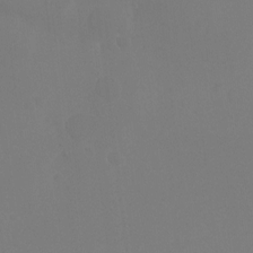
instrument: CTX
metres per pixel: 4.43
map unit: Ht
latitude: -15.9178
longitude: -50.2333
